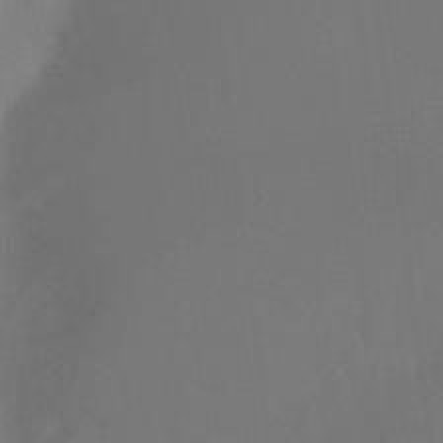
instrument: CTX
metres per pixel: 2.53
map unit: Ht
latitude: -0.2740
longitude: -35.9717
